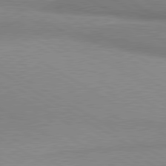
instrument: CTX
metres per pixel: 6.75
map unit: lApd
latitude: 80.2145
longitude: 166.5385
